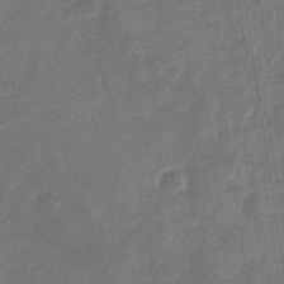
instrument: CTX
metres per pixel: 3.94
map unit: eHb
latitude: -34.1795
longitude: 74.5196
